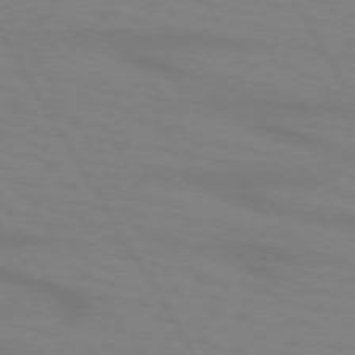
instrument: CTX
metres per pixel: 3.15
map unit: lApd
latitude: 72.3090
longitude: -57.2159
